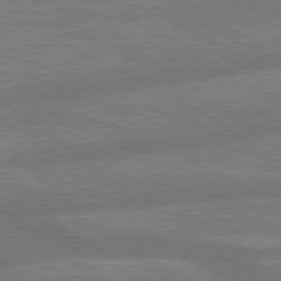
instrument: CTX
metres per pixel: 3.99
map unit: lApd
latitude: 79.5749
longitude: -165.8772
